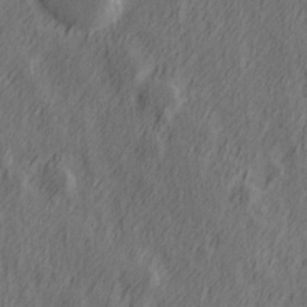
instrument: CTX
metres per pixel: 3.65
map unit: Hve
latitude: 26.1389
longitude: 146.0283
